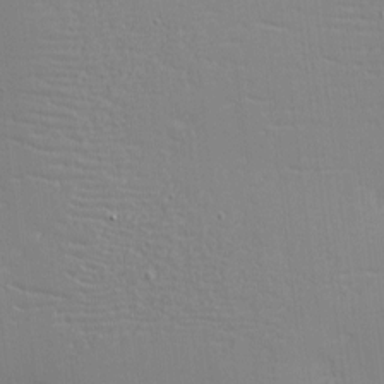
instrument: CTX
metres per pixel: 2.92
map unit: eHh
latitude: -3.5021
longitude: -80.4979
